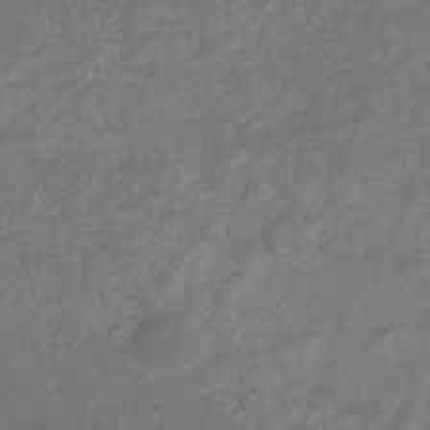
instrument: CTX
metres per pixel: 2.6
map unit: eHb
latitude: -33.1054
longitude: 72.1417
